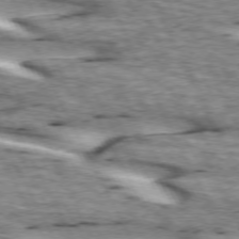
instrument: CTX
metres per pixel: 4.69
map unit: lApd
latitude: 73.1970
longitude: -54.9514
